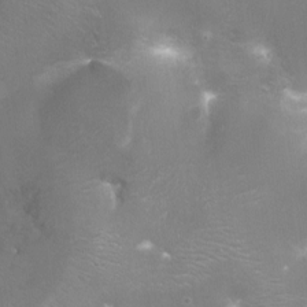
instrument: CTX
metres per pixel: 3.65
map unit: Ht
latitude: -14.8597
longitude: -40.3845
